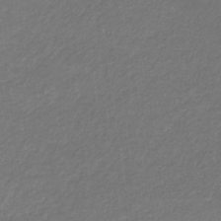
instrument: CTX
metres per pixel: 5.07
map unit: eHb
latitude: -32.5196
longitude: 70.5196
